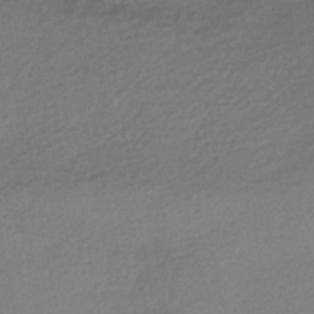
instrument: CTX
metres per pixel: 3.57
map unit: HNhu
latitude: -43.7099
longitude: 95.1053
